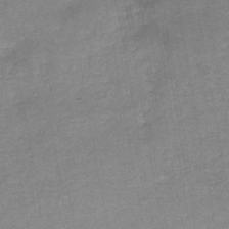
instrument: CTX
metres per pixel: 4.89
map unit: HNb
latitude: -45.5399
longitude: -37.5938
